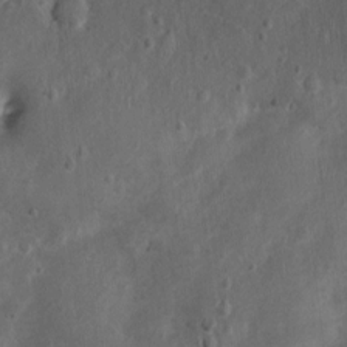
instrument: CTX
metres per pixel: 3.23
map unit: Nhu
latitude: 1.3859
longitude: -15.0081
